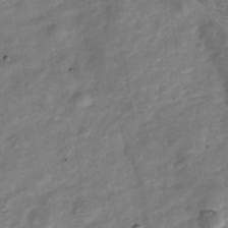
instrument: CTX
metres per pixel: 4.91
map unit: Nhu
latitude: -39.5210
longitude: -81.1403
